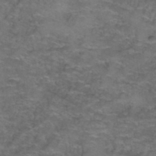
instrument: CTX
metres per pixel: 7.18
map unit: Hto
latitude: 39.6316
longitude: -42.1200
